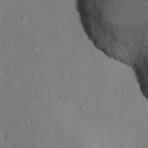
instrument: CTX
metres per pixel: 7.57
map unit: Ht
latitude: 12.2523
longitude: -40.5734
